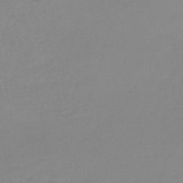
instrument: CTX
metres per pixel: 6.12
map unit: lHb
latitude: -44.2551
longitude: 63.5966
